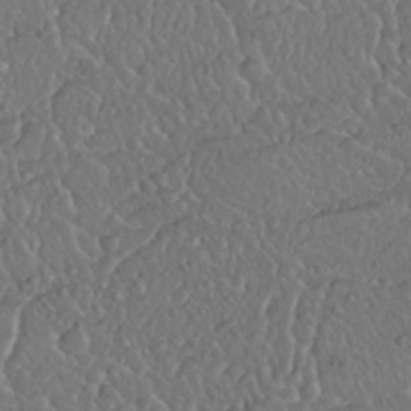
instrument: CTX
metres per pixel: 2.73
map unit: Nhu
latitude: 25.6504
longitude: -57.8016
